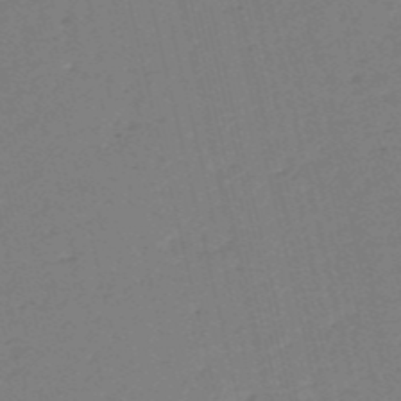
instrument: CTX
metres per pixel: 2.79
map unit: HNb
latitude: -54.0661
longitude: -39.9150
